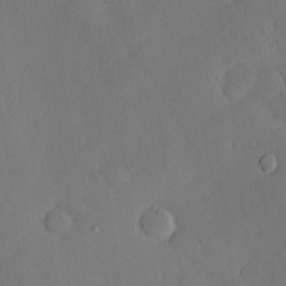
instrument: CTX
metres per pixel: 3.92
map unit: Hve
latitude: -10.6330
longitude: 176.1606
